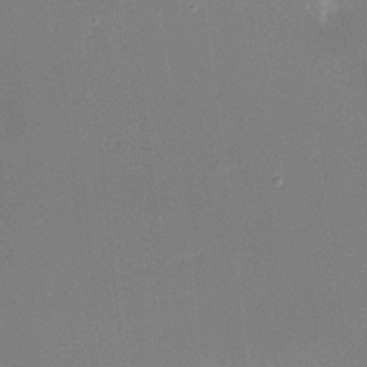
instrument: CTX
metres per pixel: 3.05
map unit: Nhu
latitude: -16.0094
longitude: -56.7435
